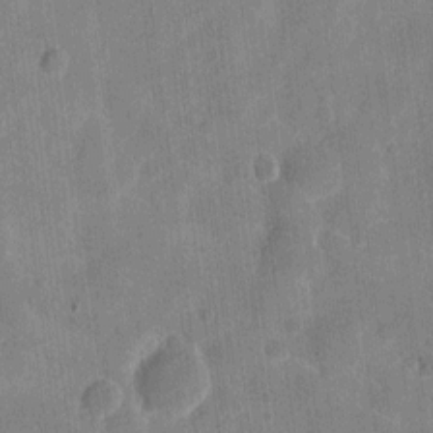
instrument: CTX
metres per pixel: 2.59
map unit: eHh
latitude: 7.5371
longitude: -66.5356
